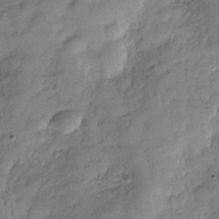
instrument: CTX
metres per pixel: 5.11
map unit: Hve
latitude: -29.4077
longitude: 92.8030
